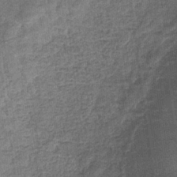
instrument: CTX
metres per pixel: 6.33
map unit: eHb
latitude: -36.4629
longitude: 80.0850
